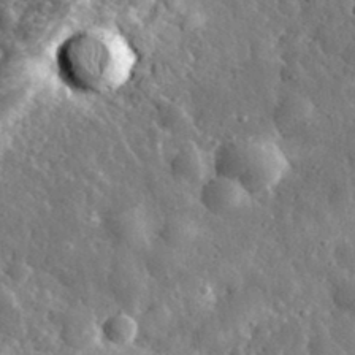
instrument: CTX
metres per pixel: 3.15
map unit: eHh
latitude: 34.8569
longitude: -80.1767
